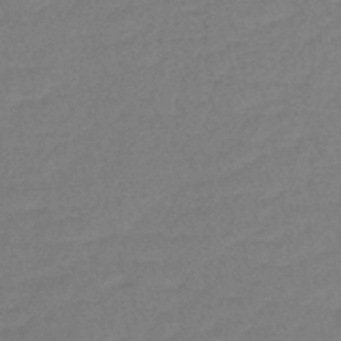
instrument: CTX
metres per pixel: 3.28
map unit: lHb
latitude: -43.5021
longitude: 78.8975
